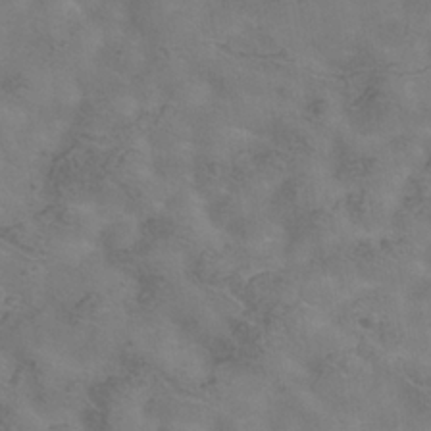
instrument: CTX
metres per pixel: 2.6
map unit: Hve
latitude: -34.3117
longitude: 91.2754
